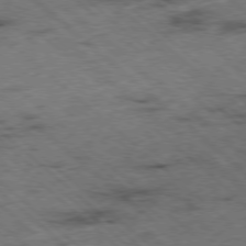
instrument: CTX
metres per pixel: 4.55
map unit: Ap
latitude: -78.5384
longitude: -49.6316
